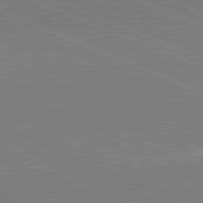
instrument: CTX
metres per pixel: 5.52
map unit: lApd
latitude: 82.1955
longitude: 148.0283
